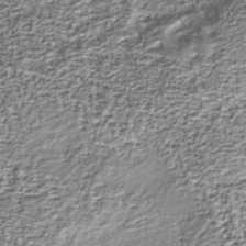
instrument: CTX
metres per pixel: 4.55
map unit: Nhu
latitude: -38.7463
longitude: -82.0822
